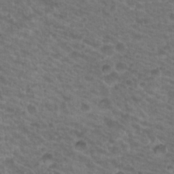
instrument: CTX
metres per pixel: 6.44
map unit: Nhu
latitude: 19.2348
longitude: -32.7057
